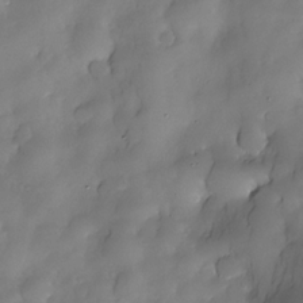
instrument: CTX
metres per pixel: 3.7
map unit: Nhe
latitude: -30.5196
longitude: -140.0255
